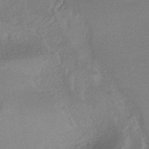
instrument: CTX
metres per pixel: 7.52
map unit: HNhu
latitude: -41.1431
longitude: 92.5574
